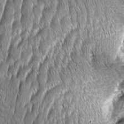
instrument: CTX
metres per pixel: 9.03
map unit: Aa
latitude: 8.7813
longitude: -129.1403
